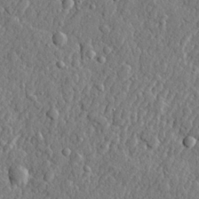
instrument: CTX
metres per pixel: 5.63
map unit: lHvf
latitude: 22.5357
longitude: 143.5588
